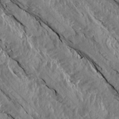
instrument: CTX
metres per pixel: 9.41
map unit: Aa
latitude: 15.2348
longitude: -145.2348
